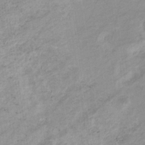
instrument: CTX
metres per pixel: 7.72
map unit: eHb
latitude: -33.1243
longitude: 70.8030
